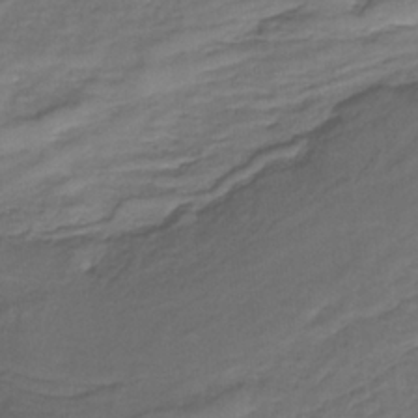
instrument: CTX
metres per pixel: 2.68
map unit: HNb
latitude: -35.8989
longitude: 57.9178
